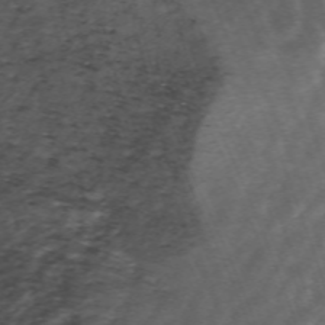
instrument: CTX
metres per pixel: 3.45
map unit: ANa
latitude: -40.7274
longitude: 103.2754
